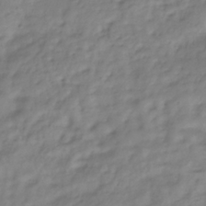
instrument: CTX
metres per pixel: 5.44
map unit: Hve
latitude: -33.4644
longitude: 90.3496
